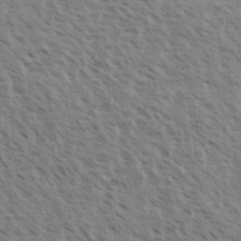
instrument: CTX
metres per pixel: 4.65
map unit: eHh
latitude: 33.8583
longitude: -140.4412
